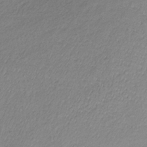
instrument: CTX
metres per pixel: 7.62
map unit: lHb
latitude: -36.1227
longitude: 71.8234
